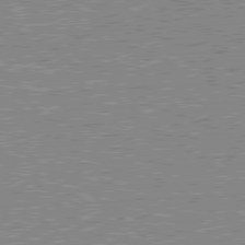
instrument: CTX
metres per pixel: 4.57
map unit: Hpe
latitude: 78.5735
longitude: -143.2348
